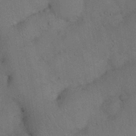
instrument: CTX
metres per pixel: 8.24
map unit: Nhu
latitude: 27.4804
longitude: -70.6301
